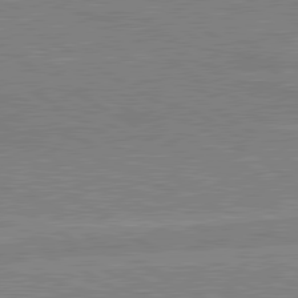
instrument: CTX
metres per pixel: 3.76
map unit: lApd
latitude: 80.5735
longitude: 123.1998
